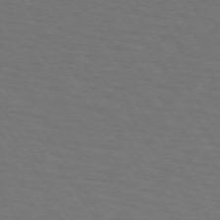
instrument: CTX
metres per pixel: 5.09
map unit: lApd
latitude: 73.1781
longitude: -75.8394
